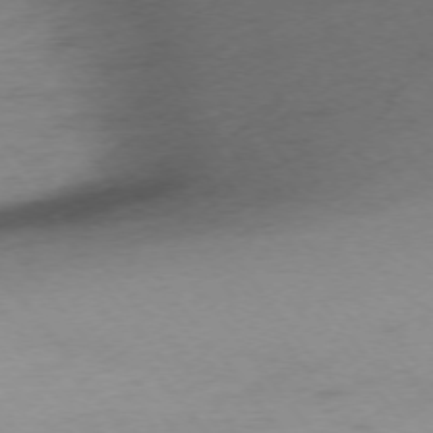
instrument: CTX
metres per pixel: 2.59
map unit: Ap
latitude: -75.0298
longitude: -72.8380
